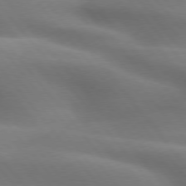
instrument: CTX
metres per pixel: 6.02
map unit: lApd
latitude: 75.9339
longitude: -60.5357
